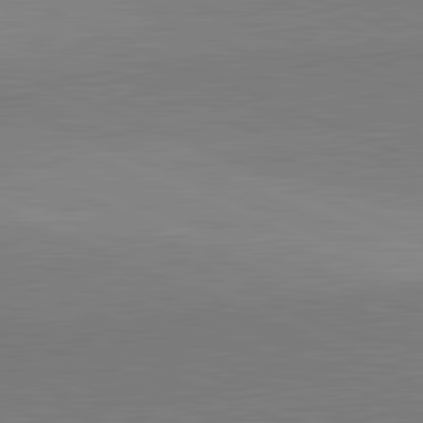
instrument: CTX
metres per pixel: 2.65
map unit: lApd
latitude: 82.0255
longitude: 138.7652
